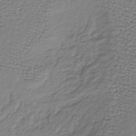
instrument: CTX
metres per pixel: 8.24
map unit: lHb
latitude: -38.6708
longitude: 62.1228
